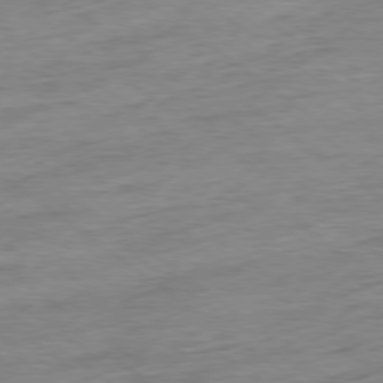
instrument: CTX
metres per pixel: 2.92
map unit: Ap
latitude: -79.1431
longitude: -48.3656
